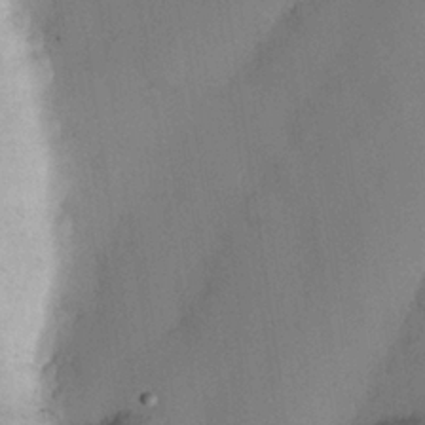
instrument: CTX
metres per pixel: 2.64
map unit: Nhu
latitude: 25.8583
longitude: -72.8947
